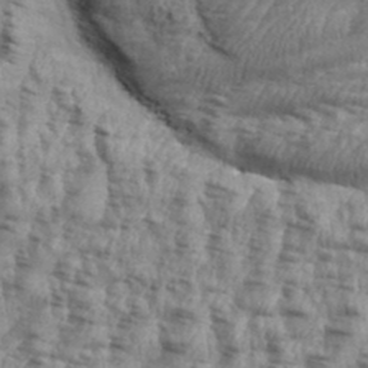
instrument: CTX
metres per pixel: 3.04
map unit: eHh
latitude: 35.4804
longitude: -136.6302
